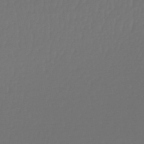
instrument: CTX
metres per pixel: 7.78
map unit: lHb
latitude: -47.9745
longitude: 62.7463
